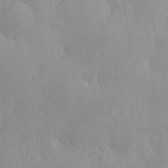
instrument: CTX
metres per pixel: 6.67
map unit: Nhe
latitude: -1.6155
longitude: -59.4993
